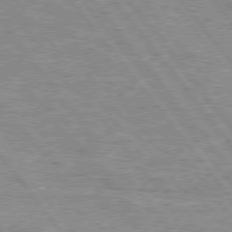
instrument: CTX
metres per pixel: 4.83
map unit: Hpe
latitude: 75.8961
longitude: -156.4790
